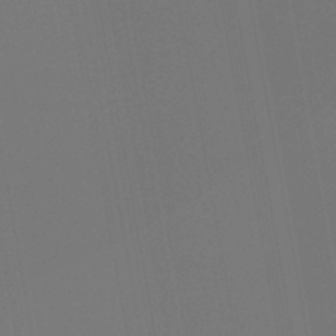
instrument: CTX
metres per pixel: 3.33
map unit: lHb
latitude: -46.3495
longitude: 76.3117
